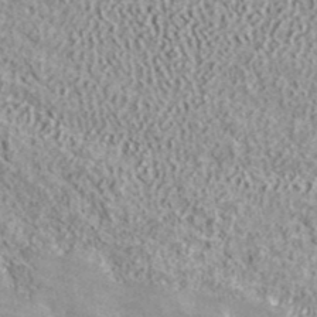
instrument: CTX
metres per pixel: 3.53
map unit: ANa
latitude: 41.3103
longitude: 30.5007
